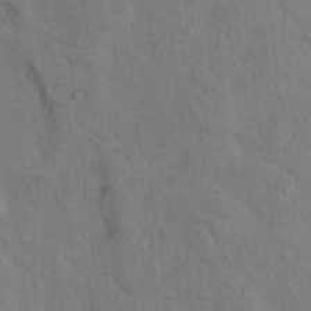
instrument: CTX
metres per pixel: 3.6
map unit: Hto
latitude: 7.1403
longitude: -60.2144
